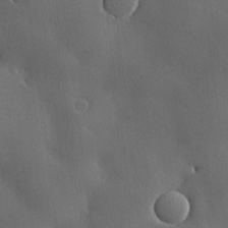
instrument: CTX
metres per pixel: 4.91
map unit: lHvf
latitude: 22.2711
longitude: 146.3306
